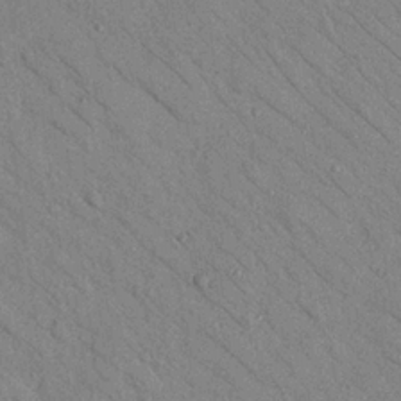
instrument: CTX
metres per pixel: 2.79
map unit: Nhu
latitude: 24.2900
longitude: -74.5546
